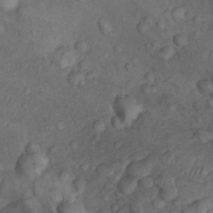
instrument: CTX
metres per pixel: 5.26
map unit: Nhu
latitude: 9.6316
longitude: -25.7260
